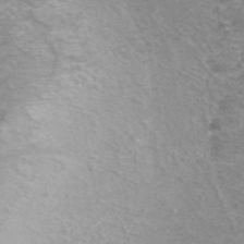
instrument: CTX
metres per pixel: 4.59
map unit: ANa
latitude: 44.7435
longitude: 25.7855
